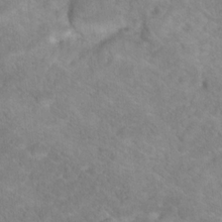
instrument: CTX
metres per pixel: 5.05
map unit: Hto
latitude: 18.7624
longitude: -38.1011
